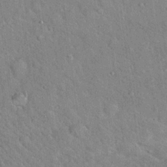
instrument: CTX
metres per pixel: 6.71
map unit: Hto
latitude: 18.3845
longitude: -52.3656
